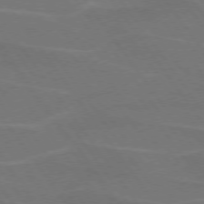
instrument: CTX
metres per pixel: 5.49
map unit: lApd
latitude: 74.7057
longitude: -57.0269
